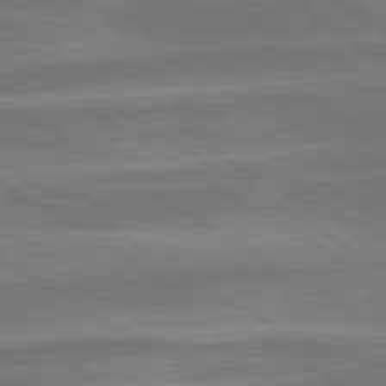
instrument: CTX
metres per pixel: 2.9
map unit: lApd
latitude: 79.8961
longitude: -172.4978
